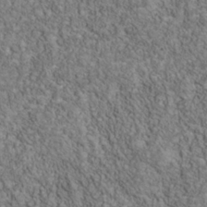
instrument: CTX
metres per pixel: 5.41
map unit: Nhu
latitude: -40.1417
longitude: -84.1956
